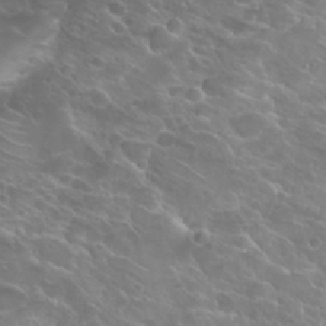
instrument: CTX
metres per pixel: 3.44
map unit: Hto
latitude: 25.2725
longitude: -37.9906
